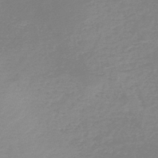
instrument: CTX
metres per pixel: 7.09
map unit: HNb
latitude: -44.6707
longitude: -45.2726
